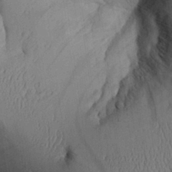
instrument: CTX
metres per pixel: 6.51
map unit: Aa
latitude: 27.1214
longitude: -134.4601
